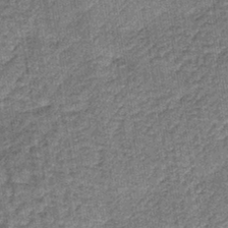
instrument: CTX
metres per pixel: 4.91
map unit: lHb
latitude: -40.0850
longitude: 63.5021
